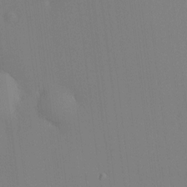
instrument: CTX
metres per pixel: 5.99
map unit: HNhu
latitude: 8.3278
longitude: 14.9353
